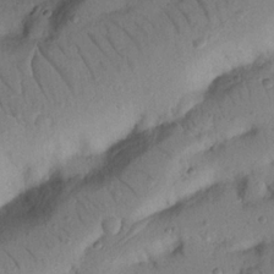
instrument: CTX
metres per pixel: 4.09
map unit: Nhu
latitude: 21.8773
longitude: -75.3860
